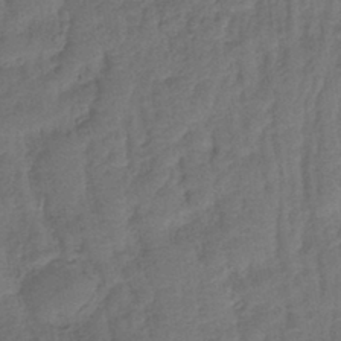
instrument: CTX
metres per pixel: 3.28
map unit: lHb
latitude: -42.7274
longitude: 79.7666
